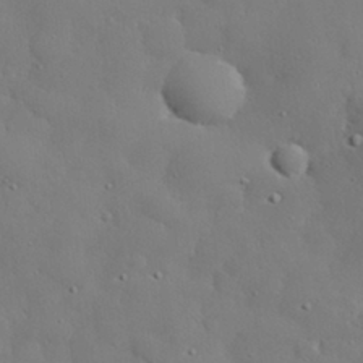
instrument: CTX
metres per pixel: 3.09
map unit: eHh
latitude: 29.7827
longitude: -82.4034
